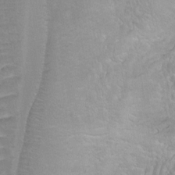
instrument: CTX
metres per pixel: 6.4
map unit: Ht
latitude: -0.1417
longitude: -45.2915
